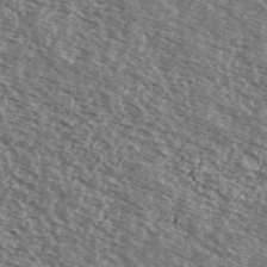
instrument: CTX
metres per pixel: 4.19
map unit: Ave
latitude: 38.8002
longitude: -109.3103
